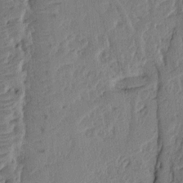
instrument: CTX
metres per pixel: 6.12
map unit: Ht
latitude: 9.6694
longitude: -78.7247
